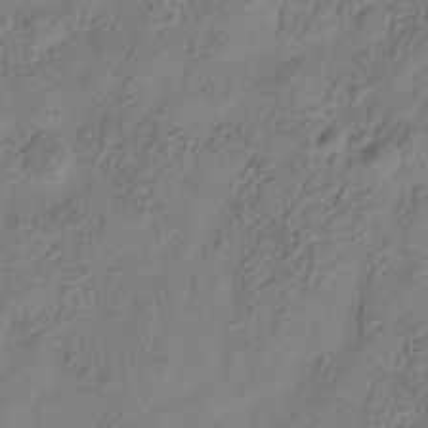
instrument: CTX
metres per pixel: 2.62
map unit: Hve
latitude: -34.9542
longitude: 88.6329
